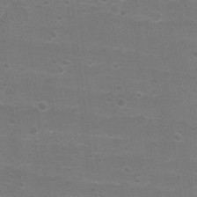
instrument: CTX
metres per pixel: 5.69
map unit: Nhu
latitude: 4.2145
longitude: -27.1403
